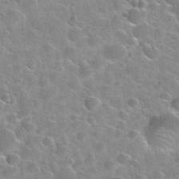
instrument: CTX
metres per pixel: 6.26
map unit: Nhu
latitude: 31.5938
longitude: -53.7450
